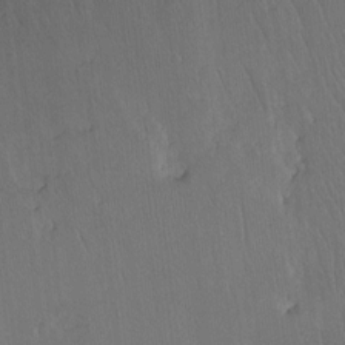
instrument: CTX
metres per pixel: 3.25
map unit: eHh
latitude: 8.8947
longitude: -72.2334
